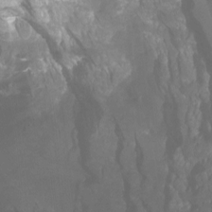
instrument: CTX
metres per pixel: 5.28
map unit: Htu
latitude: -12.7841
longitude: -47.4049
